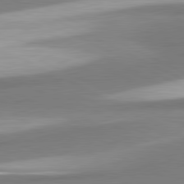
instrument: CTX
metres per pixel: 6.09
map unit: lApd
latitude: 81.2726
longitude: 167.5021
